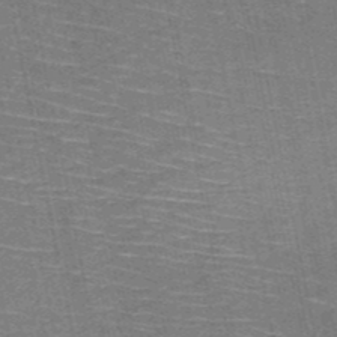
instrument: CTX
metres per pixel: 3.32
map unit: HNb
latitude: -51.6155
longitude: -44.2711
